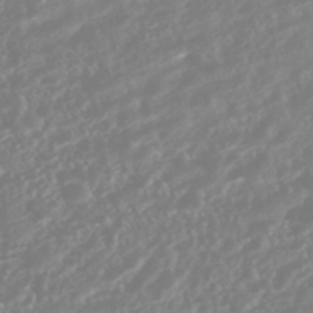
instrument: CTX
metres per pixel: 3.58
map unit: HNhu
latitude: -44.4251
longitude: 103.6533
